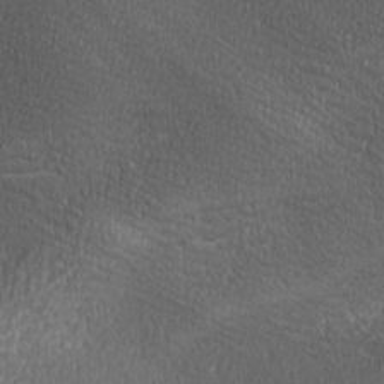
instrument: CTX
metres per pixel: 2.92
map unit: lAa
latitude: 0.6112
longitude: -116.0444
